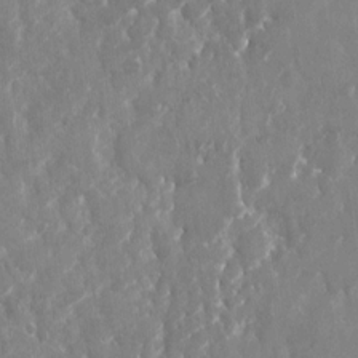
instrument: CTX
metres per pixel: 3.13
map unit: Nhu
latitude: -22.2740
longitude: -72.8947
